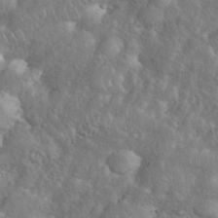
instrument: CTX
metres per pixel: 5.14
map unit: eHh
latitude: 38.4790
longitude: -57.5182
